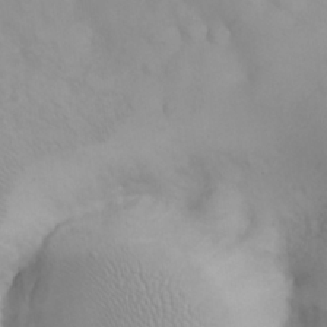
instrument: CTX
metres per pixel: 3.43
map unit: eHh
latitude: 25.5371
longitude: -63.9717
